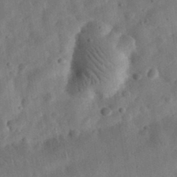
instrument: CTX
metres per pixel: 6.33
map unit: eHh
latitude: 32.1956
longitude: -75.9906
